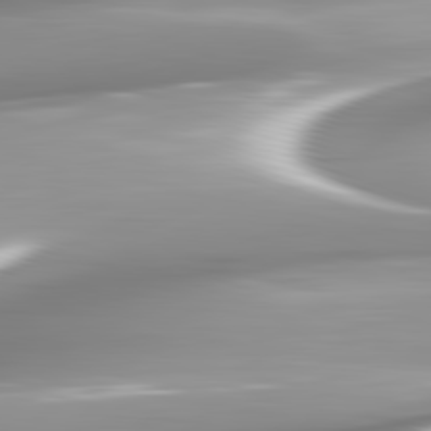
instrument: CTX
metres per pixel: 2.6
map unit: lApd
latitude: 82.5923
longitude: -143.1403
